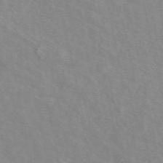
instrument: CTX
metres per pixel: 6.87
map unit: eAb
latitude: 50.2522
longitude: 117.9367
